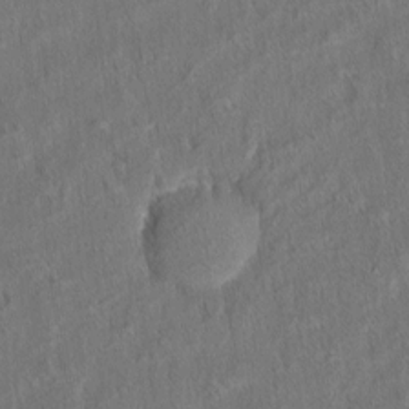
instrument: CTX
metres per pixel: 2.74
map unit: eHh
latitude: 6.1011
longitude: -76.8191
